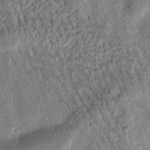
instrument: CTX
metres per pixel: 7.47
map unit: Htu
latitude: -1.3699
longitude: 171.4077
